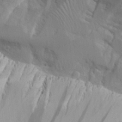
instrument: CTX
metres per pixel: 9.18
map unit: Aa
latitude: 25.1025
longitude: -132.0633
